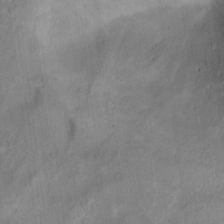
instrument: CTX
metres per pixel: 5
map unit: Ht
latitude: 10.8191
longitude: -40.4789
